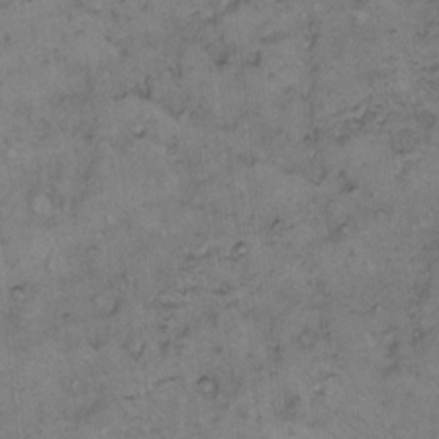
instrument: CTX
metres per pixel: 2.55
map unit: Hto
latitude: 9.0081
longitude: -59.8961
